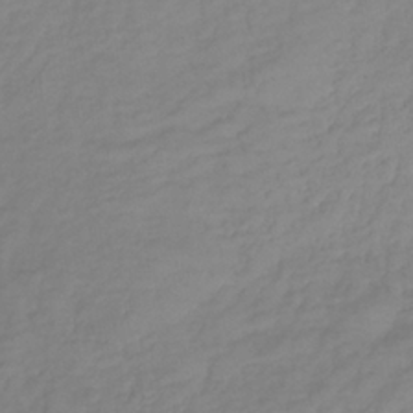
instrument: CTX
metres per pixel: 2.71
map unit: lHb
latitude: -37.2942
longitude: 70.0283
